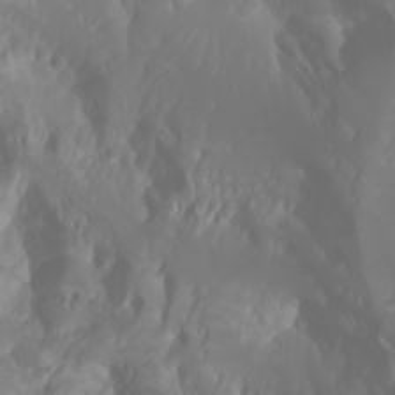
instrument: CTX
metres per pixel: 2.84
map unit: Htu
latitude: -0.8219
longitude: -75.9528
